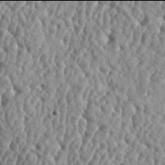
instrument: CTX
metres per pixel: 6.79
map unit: lAa
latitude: -6.0094
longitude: -125.1970
